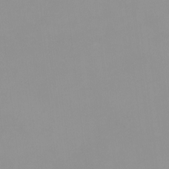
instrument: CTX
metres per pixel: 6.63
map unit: HNhu
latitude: -0.1984
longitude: -5.8205
